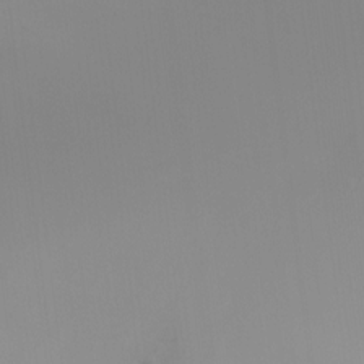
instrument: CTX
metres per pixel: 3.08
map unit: Ht
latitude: 3.3859
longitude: -22.9703
